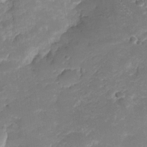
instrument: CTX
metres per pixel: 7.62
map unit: Nhe
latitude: -35.5210
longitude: -145.2915
